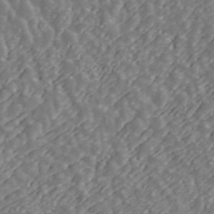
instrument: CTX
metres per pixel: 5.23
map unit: ANa
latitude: 43.4993
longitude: 29.0675
